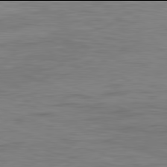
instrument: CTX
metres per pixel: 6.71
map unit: Ap
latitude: -82.0094
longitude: -79.5182
